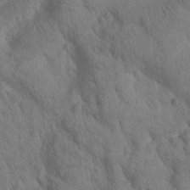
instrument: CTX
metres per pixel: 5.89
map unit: Htu
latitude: -0.6141
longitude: 174.3306
